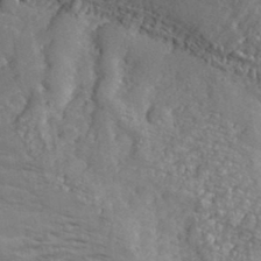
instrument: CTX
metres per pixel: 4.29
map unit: eHh
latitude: 36.4790
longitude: -133.2348
